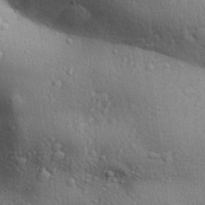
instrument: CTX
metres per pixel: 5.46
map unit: Aa
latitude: 31.7639
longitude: -144.8758
